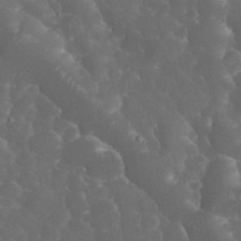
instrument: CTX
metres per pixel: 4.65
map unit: eHh
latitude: 33.9150
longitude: -63.9528
